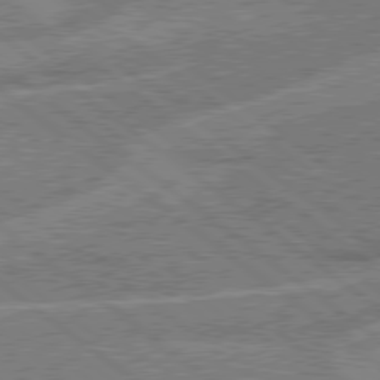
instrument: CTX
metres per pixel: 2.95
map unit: Hpe
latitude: 78.5735
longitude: -159.1781
